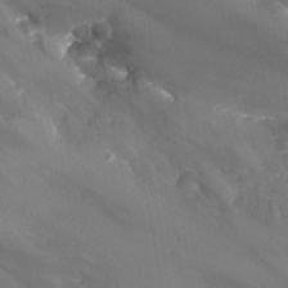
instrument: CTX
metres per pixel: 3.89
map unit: Nhu
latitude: -13.3132
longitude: -51.9150
